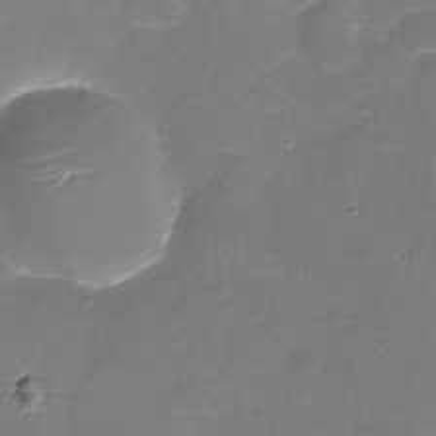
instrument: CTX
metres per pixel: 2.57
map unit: Nhu
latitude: -18.1795
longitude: -56.5734
